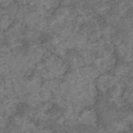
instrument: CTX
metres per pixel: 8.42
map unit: eAb
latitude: 47.2915
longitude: 110.0472
